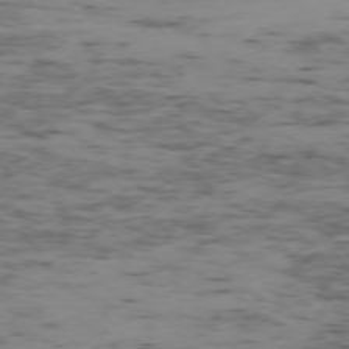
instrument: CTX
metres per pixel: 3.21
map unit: Ap
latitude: -75.3699
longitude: -79.0081
